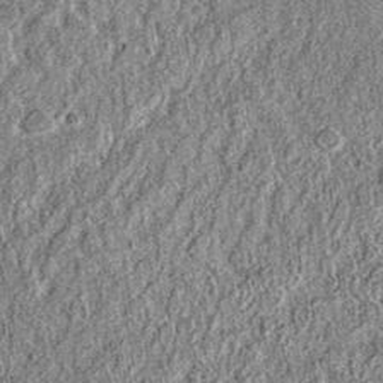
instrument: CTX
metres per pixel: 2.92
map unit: eAb
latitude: 36.7435
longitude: 110.8219
